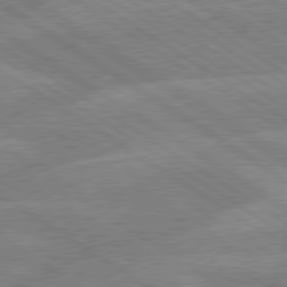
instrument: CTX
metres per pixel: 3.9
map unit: lApd
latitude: 79.5182
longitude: -133.0458
